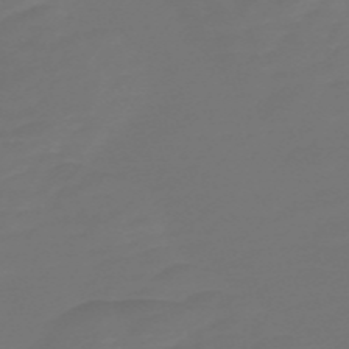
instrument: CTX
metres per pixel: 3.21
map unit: Nve
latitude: -58.5006
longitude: 56.4251
